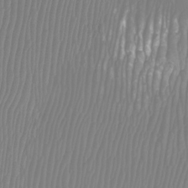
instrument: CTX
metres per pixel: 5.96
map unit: Htu
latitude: -8.2739
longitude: -74.8191
